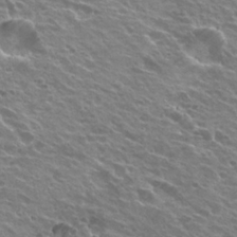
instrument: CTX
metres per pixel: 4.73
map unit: Hto
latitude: 23.1970
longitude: -31.7072
